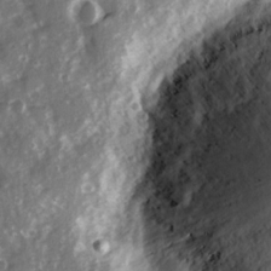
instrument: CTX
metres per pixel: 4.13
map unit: Ave
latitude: 15.5560
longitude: -131.3293
